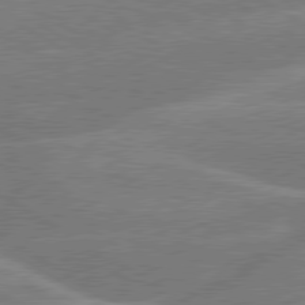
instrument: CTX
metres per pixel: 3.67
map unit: lApd
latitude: 79.7639
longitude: -131.6694
